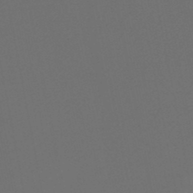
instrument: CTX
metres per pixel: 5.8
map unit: HNb
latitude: -47.1809
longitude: 56.8408
